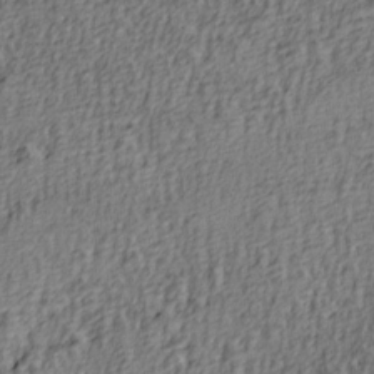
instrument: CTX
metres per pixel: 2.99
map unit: lAa
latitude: 4.3089
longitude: -113.3482
